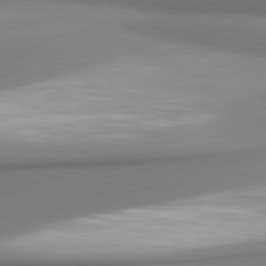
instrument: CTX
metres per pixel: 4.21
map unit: lApd
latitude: 80.6679
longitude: 179.0675
